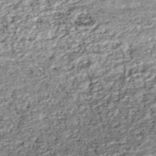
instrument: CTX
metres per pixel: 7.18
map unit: HNhu
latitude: -45.8611
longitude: 105.7855
